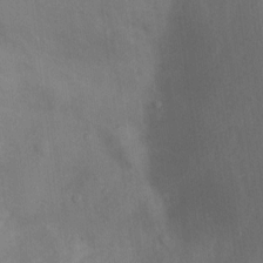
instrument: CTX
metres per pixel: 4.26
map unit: Hto
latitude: -12.9542
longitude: -39.4426
